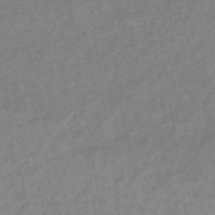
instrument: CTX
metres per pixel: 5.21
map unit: lHb
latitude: -33.6533
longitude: 65.0298
